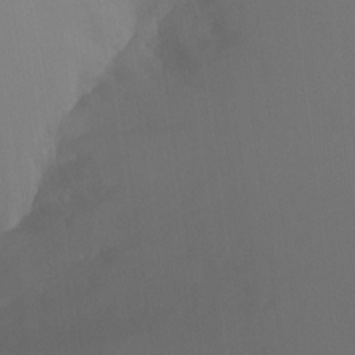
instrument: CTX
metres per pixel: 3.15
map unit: Ht
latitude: -7.3887
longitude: -28.4034
